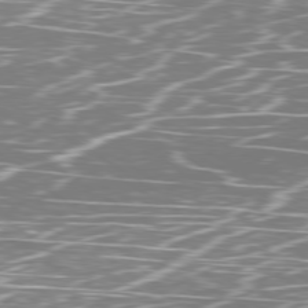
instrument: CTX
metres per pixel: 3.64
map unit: Ap
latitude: -79.5021
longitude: -71.6316
